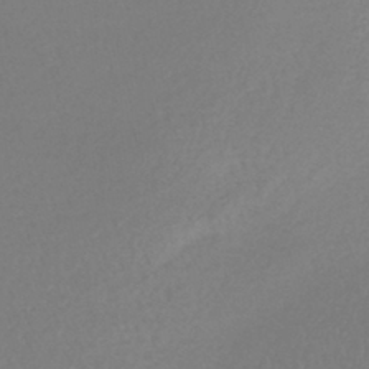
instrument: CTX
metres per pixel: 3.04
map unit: lHb
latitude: -41.7666
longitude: 72.7274
